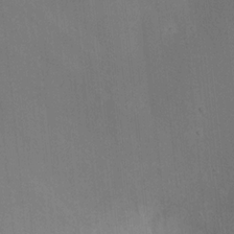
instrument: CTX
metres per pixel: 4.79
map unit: Nhu
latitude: 18.2333
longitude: -74.0822
